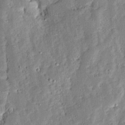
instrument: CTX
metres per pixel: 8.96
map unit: Ave
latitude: 13.2726
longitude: -136.6302
